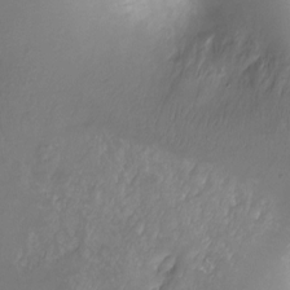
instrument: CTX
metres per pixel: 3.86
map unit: Hto
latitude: -13.1620
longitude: -40.7624
